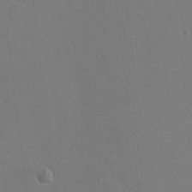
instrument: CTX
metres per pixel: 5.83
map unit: eHh
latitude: -5.7477
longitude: -80.4034
